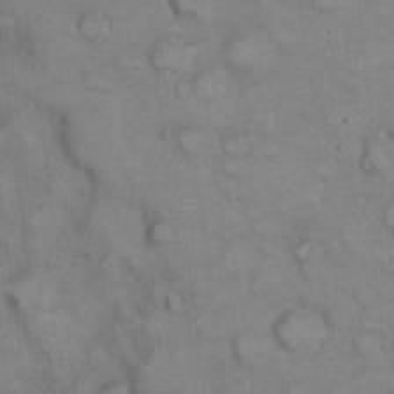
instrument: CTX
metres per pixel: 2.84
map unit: eHh
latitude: 22.2333
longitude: -59.9150
